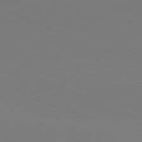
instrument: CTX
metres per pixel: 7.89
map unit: lApd
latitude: 81.8583
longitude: 146.6329
